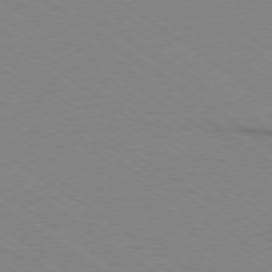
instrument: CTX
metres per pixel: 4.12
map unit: Ap
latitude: -78.8408
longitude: -85.1970
